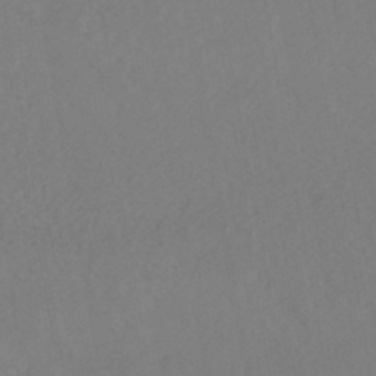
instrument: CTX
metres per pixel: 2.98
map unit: HNhu
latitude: -44.6141
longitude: 94.6896
